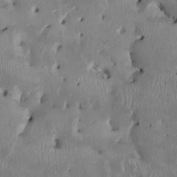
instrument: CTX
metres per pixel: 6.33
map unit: HNhu
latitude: 2.4412
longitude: -5.7072
